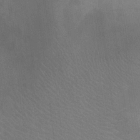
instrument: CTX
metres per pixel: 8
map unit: Ht
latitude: -4.2361
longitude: -17.1403
